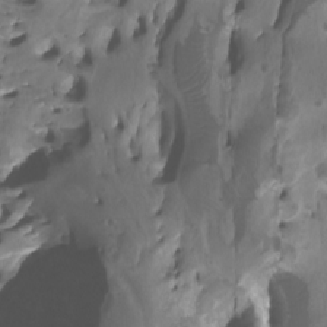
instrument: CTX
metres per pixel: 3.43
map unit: Nhu
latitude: -6.9352
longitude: -75.1970
